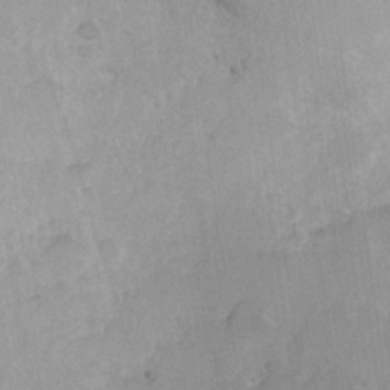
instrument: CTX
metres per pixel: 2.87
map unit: Hve
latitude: 24.4790
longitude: 145.2943
